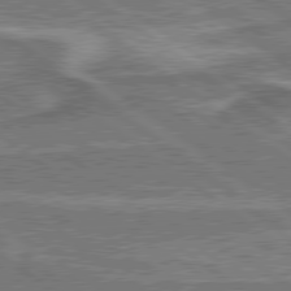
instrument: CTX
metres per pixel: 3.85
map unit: lApd
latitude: 79.6127
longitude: 174.2928
